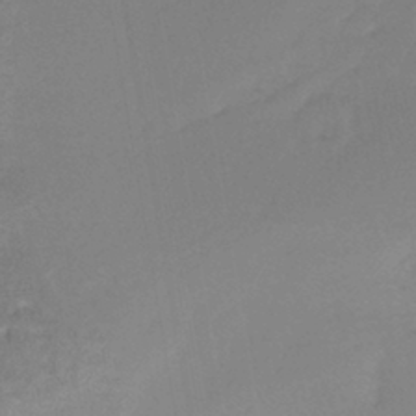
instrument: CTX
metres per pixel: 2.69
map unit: lHb
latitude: -42.8974
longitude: 59.3698
